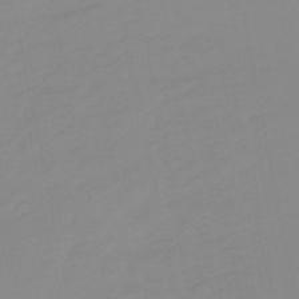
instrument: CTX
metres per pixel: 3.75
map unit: lHb
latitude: -49.1054
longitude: 80.8408
